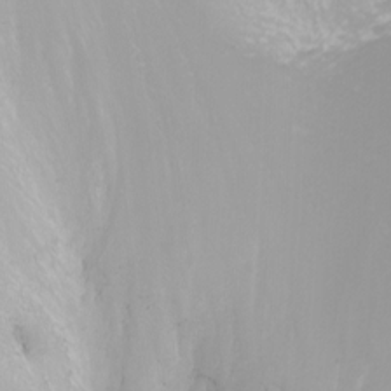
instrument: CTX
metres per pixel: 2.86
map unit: Nhu
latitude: -9.5588
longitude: -79.1214
